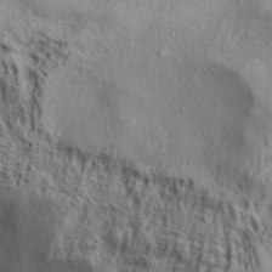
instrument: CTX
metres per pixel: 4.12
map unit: Aa
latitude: 31.4994
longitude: -134.9513
